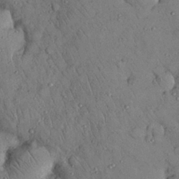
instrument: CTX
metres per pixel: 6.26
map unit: Nhu
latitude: 28.5734
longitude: -70.8758
